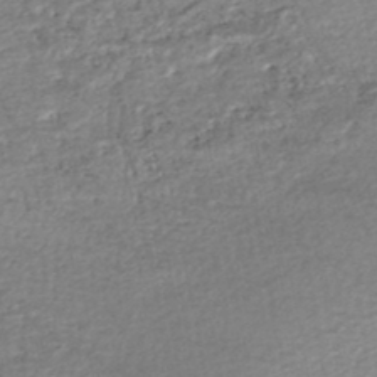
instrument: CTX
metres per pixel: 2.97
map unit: HNhu
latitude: -47.6155
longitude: 102.8597
